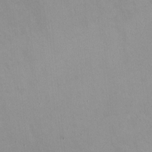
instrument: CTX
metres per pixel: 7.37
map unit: HNhu
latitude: -1.1054
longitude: -3.1214
